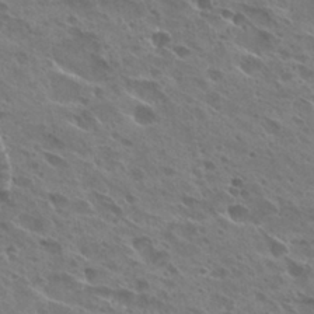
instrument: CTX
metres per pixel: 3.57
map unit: Hto
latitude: 27.0459
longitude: -40.7435
